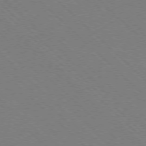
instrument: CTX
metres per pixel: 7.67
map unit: Ap
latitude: -77.3321
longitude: -66.0633
